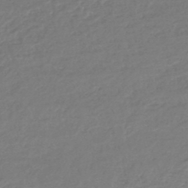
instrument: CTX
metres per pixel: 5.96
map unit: lHb
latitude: -42.7463
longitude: 69.5966
